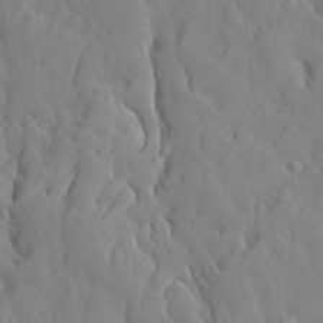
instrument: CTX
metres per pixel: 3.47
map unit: Ave
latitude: 13.4616
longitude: -133.1970
